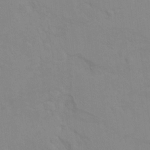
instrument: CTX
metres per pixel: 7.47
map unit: Hto
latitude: 7.4426
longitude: -34.8191
